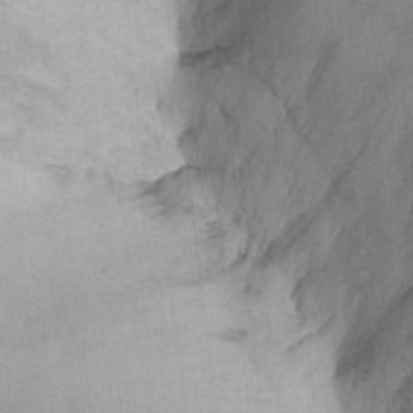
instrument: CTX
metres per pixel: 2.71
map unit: Ht
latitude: 8.7435
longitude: -38.3089
